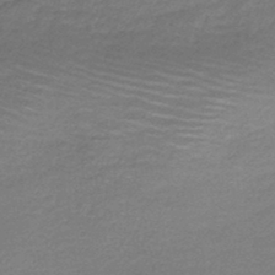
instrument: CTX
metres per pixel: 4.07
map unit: HNb
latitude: -44.0094
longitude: 52.7274
